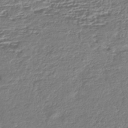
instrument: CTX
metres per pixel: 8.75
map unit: HNhu
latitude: -43.5777
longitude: 99.9556
